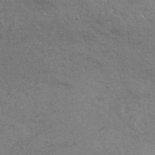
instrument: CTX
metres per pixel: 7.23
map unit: eHb
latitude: -44.1417
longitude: 89.1809
